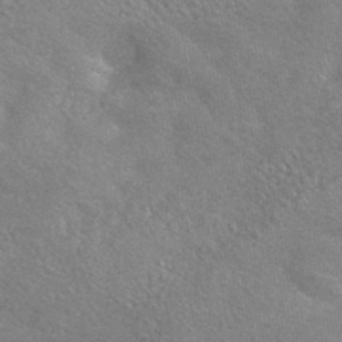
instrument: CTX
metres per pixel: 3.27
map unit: HNhu
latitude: -42.5951
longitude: 92.4818
